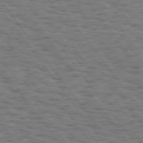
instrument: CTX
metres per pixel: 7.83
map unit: Hpe
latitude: 74.7246
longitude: -134.9891
